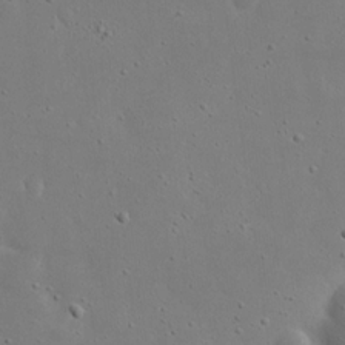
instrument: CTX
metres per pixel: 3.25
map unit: eHh
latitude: 18.8191
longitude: -71.6127
